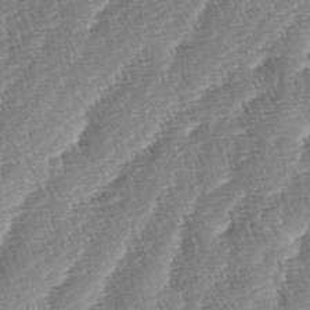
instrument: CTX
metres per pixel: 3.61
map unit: lAa
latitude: -3.9745
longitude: -130.1578
